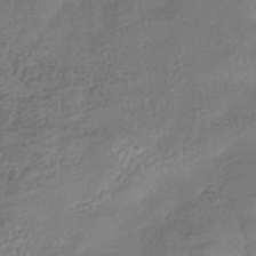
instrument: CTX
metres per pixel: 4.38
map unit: eHb
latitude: -35.5210
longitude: 80.5952
